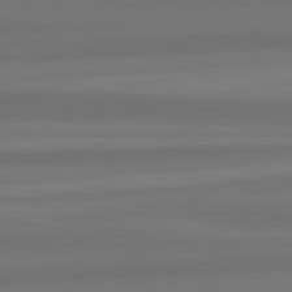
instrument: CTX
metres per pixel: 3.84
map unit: lApd
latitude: 82.5545
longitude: 177.6155
